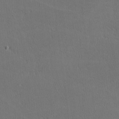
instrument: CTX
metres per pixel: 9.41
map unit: lHvf
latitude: -11.8422
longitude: -99.8394
